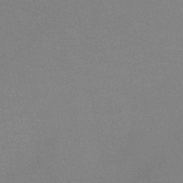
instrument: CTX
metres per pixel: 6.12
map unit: HNb
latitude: -44.5574
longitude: -40.1388
